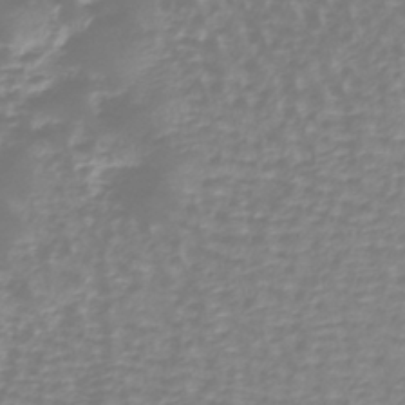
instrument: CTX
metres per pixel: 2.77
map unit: lHb
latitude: -40.8597
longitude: 64.7086
